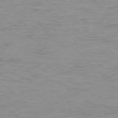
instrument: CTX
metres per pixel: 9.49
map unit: Hpe
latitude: -75.8612
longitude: -11.3860
